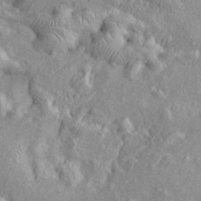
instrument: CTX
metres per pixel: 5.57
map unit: Htu
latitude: -6.6518
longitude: 153.6533
